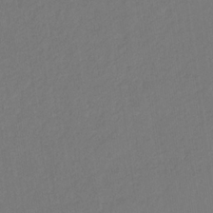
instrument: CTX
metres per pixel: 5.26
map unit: eHb
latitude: -30.2361
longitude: 67.8233
